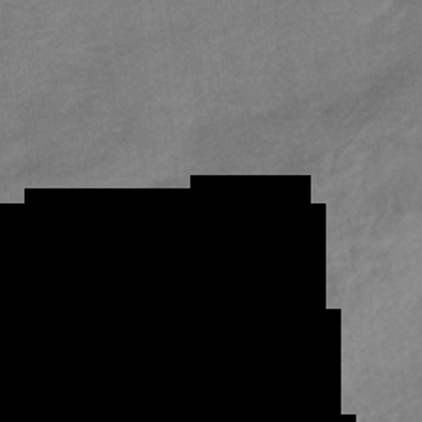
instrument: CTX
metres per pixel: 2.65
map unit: HNhu
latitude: -41.7100
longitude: 90.7086
